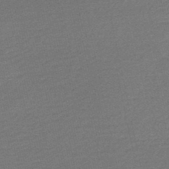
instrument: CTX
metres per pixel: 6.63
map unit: HNb
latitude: -48.5007
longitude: 60.3306
